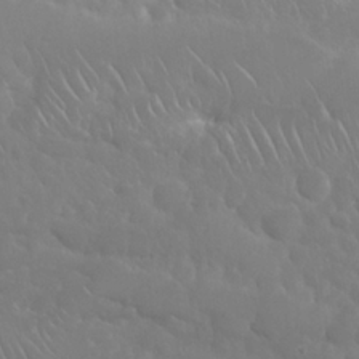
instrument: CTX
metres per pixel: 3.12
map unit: Nhu
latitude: 24.5167
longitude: -61.1970
